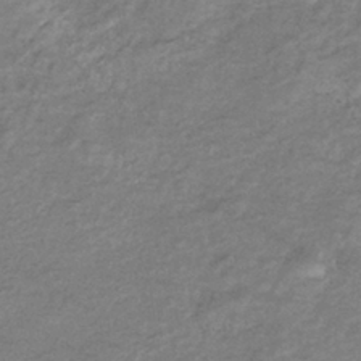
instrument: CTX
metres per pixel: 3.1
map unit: eHb
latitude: -37.0486
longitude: 75.9178
